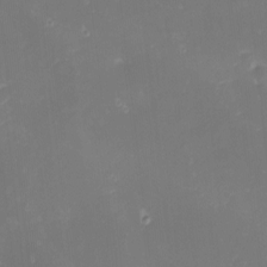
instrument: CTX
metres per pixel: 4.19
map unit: Nhu
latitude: -1.2754
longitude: -80.5357
